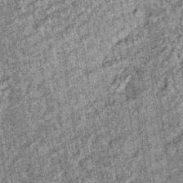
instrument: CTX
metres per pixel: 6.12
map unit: lHb
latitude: -36.1227
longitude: 67.0298
